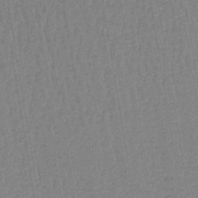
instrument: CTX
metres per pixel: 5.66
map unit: lHb
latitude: -41.6722
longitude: 60.7463
